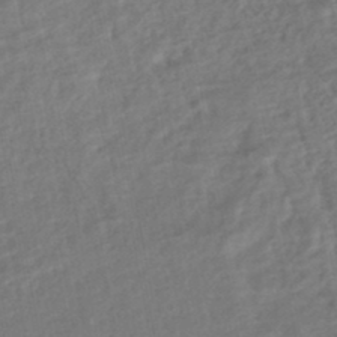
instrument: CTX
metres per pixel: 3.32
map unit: HNhu
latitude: -45.6155
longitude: 101.8800
